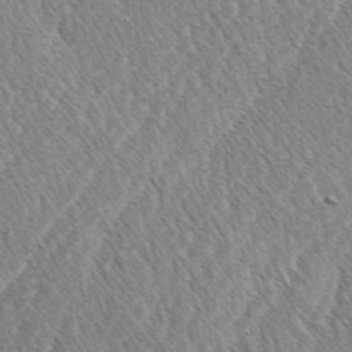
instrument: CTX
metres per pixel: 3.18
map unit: lAa
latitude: -2.8974
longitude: -129.3670
